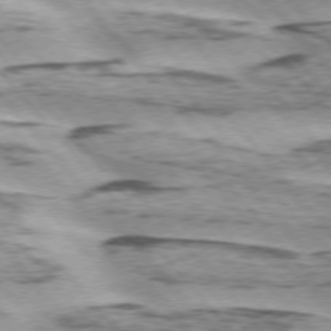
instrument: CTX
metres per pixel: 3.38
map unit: lApd
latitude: 75.0270
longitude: -77.7638
